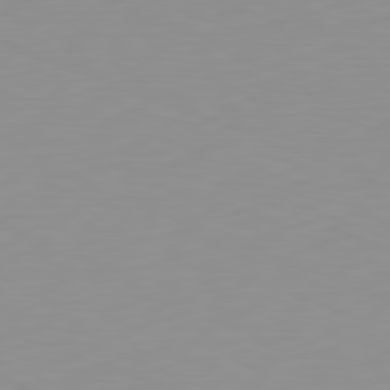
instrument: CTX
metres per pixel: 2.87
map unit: Hpe
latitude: -82.1984
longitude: 16.9920
